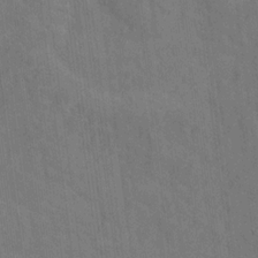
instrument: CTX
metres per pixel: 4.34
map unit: Hto
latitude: 15.2159
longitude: -36.3090
